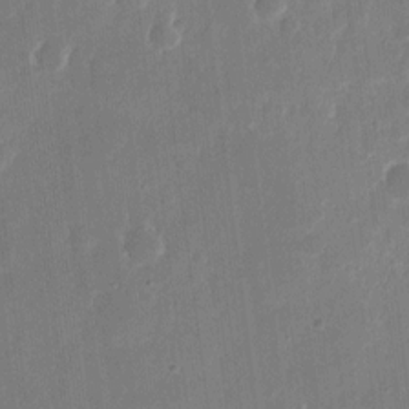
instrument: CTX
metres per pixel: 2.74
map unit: eHh
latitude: 11.0270
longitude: -70.8758
